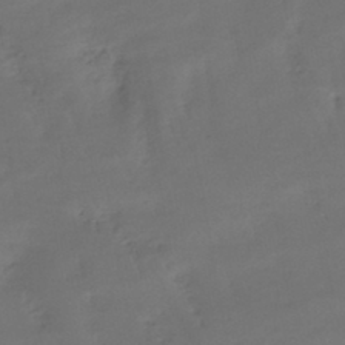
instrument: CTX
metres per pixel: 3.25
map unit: HNhu
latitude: -43.6532
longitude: 102.7652
